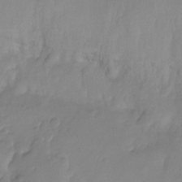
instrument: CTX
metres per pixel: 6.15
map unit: Ht
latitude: -14.5952
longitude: -50.8569
